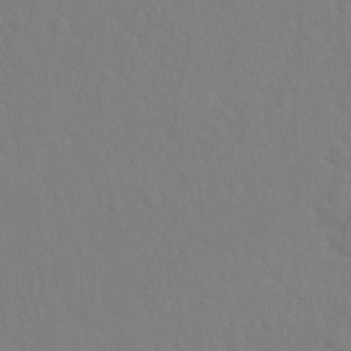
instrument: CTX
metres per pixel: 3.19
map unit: Hto
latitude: -8.2928
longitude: -46.4790
